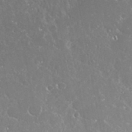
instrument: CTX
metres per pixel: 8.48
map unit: Nhu
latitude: 24.7624
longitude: -59.2915
